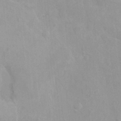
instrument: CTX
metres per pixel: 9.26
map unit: HNhu
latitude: 6.6679
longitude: -1.7071
